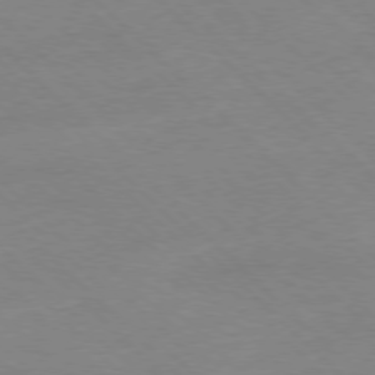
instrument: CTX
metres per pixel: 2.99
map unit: Ap
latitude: -77.7856
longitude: -87.0836
